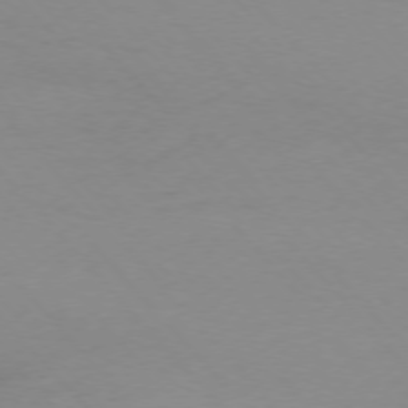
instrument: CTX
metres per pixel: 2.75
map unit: Ap
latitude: -76.5196
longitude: -71.9150
